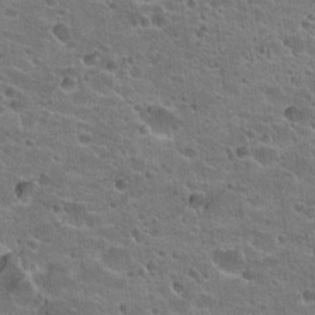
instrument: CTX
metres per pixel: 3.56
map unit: Hto
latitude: 22.9136
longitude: -43.0459
